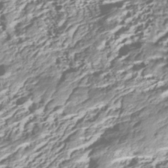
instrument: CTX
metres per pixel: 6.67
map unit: Nhe
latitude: -45.3321
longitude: 151.8044
